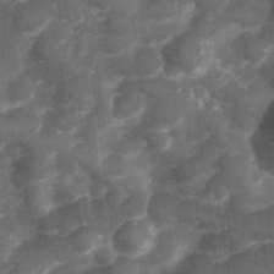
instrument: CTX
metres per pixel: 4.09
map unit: Hve
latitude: 32.9892
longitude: 151.3321
